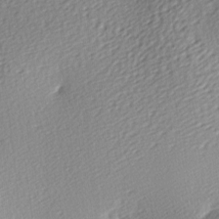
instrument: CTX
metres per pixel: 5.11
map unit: lAa
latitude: -9.8233
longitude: -125.8961
